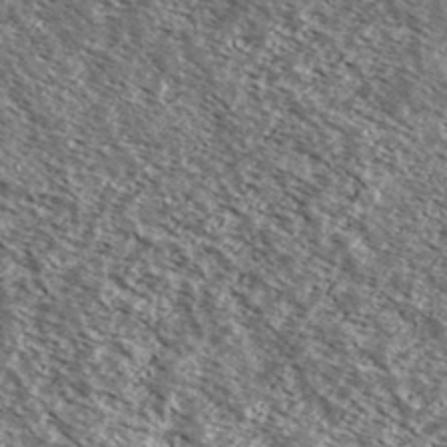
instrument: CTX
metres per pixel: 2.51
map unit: Ave
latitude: 38.0444
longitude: -108.8380
